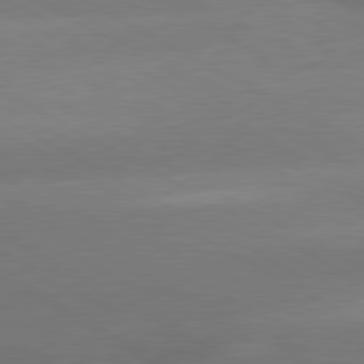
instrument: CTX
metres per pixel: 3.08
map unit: lApd
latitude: 80.1956
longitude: -150.8380
